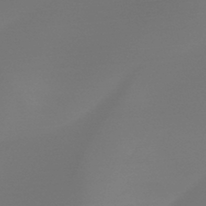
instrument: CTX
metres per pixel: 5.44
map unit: HNb
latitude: -45.1620
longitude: -44.0633
